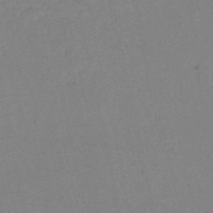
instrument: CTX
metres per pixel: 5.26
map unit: HNb
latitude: -50.8219
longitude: -53.6883
